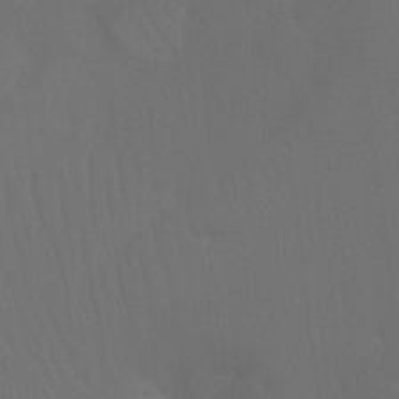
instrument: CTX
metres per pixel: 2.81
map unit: Ht
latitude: -7.9178
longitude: -32.7435
